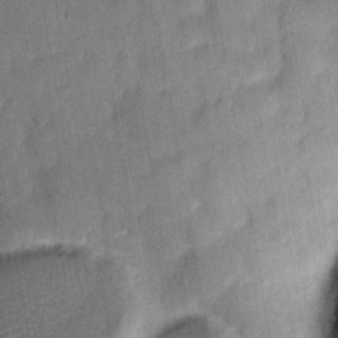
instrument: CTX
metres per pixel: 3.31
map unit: eHh
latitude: 7.4426
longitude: -66.1199
